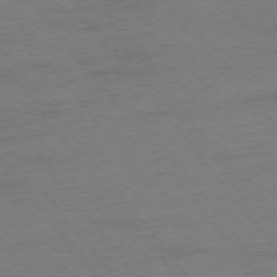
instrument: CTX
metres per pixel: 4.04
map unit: Ap
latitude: -75.7100
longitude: -73.0648
